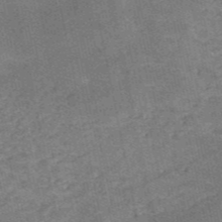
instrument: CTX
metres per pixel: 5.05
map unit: HNb
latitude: -53.6721
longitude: -46.7058
